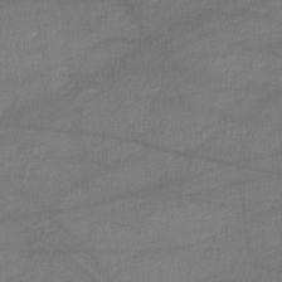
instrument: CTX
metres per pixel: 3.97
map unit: lHvf
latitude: -11.8611
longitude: -100.9325
